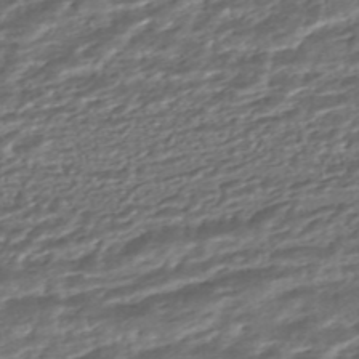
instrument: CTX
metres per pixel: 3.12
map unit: HNhu
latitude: -45.5588
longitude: 104.4440
